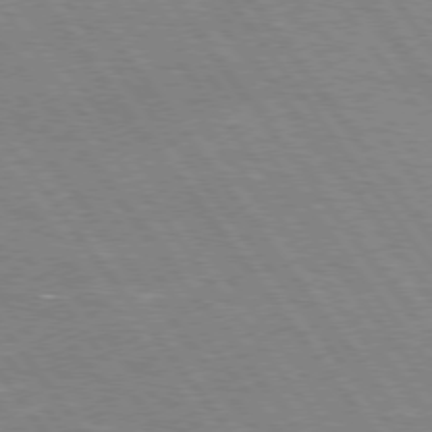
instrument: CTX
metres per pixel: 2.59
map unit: Hpe
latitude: 75.2915
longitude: -157.5938
